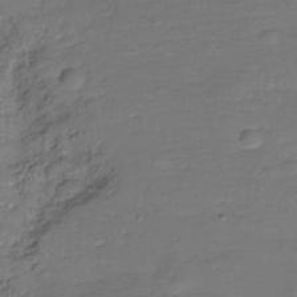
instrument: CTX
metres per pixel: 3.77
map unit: Hve
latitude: -27.7099
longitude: 90.9920
